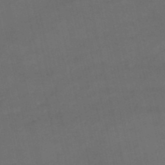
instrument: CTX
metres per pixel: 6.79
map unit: lHb
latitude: -46.9730
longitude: 70.3873
